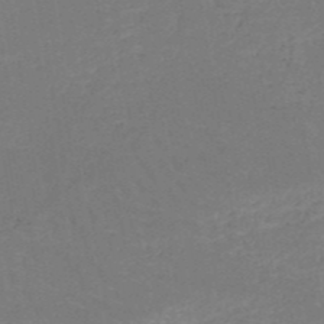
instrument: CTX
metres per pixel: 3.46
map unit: HNb
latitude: -50.6707
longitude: -48.7057
